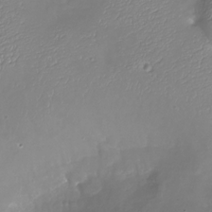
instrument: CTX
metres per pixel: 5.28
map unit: Nhu
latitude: -27.0675
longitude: -57.3859
